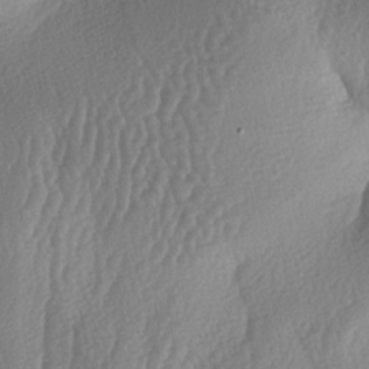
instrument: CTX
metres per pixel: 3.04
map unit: lAa
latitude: -7.0486
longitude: -129.2537
